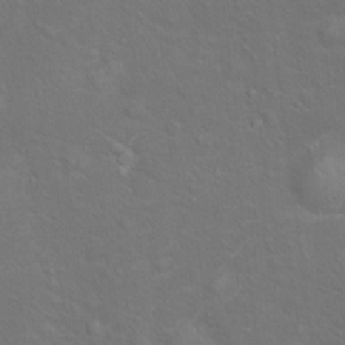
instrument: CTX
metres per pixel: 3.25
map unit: Ht
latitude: 14.1956
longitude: -40.0255
